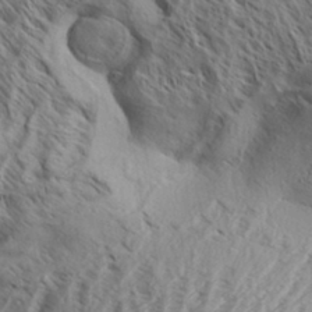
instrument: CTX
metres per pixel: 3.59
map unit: Aa
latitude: 33.1970
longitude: -138.1389
